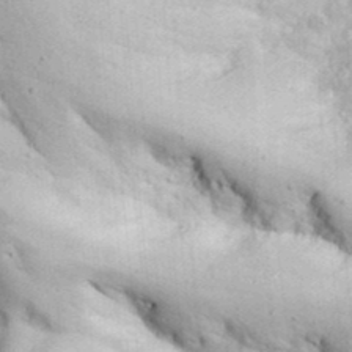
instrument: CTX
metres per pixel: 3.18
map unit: eHh
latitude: 36.1767
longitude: -66.9324
